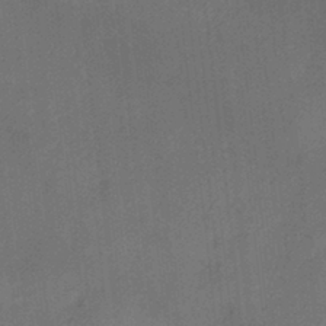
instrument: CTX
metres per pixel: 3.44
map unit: HNhu
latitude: 13.4993
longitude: 10.4440
